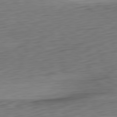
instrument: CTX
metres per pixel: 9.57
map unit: Ap
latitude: -81.4644
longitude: -60.2144
